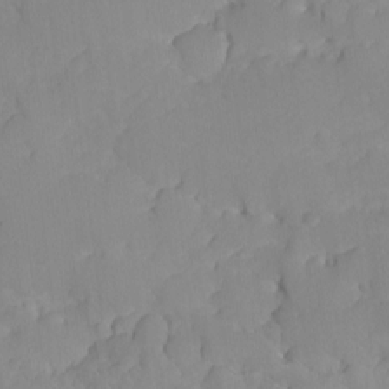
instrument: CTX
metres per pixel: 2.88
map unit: Ave
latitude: -9.0108
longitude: -116.9325
